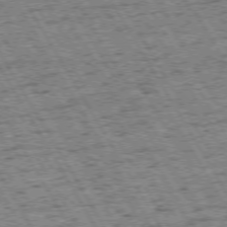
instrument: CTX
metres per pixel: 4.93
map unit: Hpe
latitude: 72.4412
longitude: -127.5371
